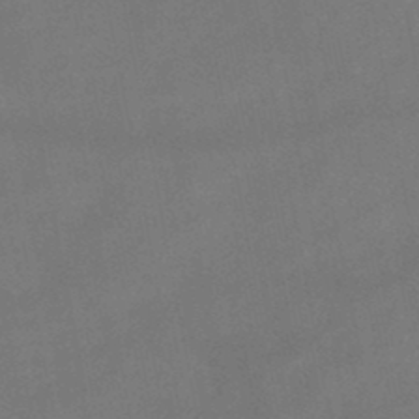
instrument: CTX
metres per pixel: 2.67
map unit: lHb
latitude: -47.0108
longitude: 62.3495
